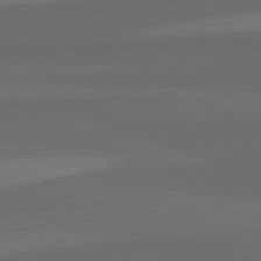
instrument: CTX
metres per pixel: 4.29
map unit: lApd
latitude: 82.7246
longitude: 159.5399
